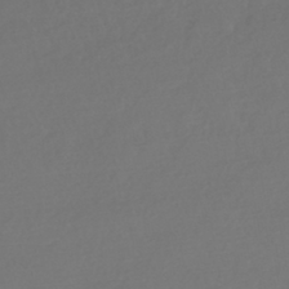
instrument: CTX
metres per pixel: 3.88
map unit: HNhu
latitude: -42.3117
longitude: 93.5210
